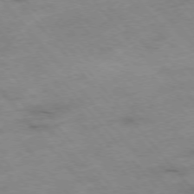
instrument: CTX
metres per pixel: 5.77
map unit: Hpe
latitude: -76.6896
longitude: -18.4790
